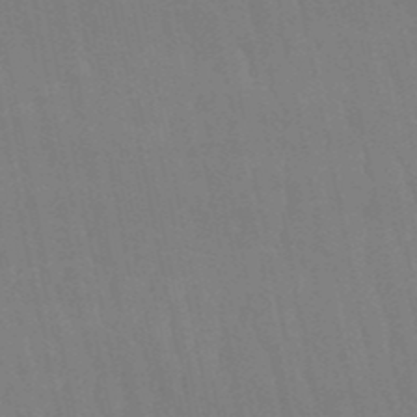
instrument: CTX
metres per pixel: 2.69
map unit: lHb
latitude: -50.3306
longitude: 70.8975
